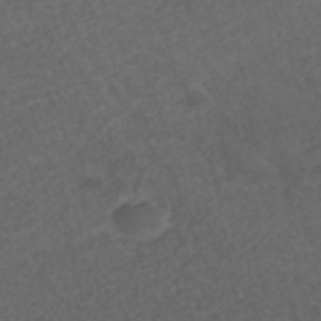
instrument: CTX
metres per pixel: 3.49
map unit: ANa
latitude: 42.6868
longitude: 27.8989
